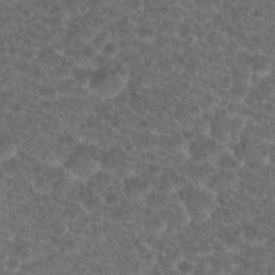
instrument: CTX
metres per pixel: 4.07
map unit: Hto
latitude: 19.2348
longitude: -40.4034
